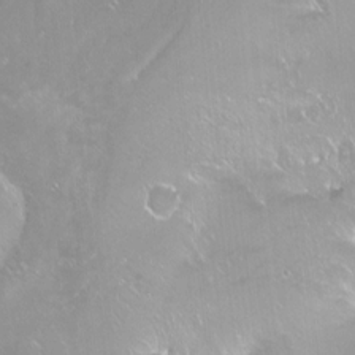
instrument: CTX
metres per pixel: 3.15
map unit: Ht
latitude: -14.2362
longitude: -41.2159
